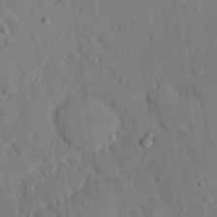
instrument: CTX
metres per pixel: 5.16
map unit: eHh
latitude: 25.6693
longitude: -78.5546
